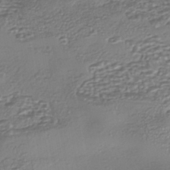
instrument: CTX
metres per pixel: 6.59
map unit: eHh
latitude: -43.1242
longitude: 122.1417
